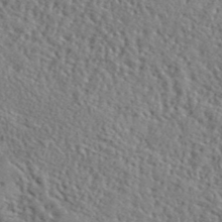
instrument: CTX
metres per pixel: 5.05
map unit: lHvf
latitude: 41.2914
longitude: -88.6680
